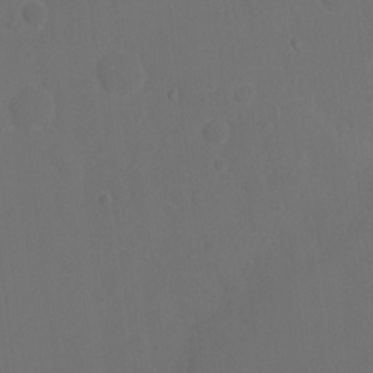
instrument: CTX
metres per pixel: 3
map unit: Nhu
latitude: 12.3278
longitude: -27.7261
